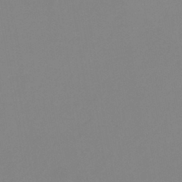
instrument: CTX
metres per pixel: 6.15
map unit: eHb
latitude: -29.7289
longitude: 70.9164
